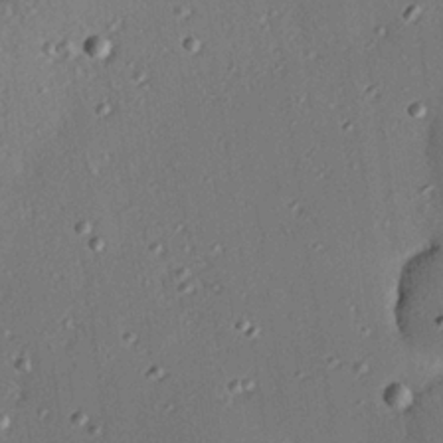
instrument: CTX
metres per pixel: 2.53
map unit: eHh
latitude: 23.1781
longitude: -91.0081
